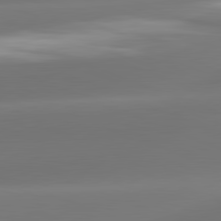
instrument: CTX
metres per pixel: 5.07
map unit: lApd
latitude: 81.7261
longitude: -162.2712
